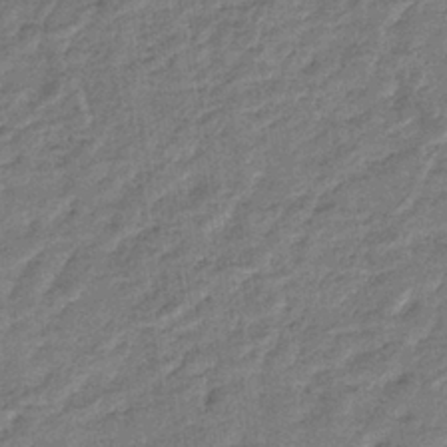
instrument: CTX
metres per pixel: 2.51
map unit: eHb
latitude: -36.3117
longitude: 77.3888
